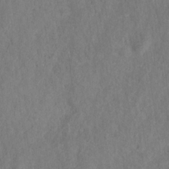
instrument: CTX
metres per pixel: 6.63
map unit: HNhu
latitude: -28.7652
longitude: 73.3887
